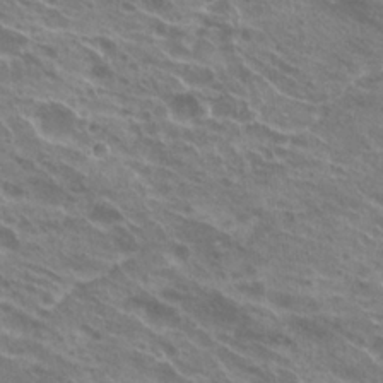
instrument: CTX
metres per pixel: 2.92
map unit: Hto
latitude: 23.5938
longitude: -38.6490
